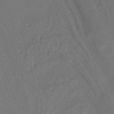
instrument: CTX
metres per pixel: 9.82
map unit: HNhu
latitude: -41.2376
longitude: 100.8785
